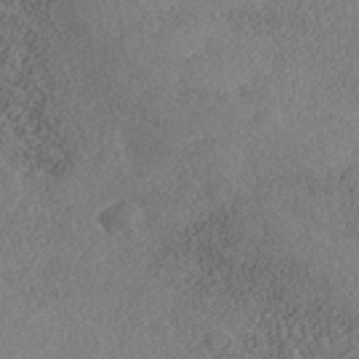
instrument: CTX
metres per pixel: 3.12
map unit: Nhe
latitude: -41.1242
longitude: -111.0648
